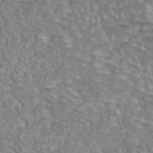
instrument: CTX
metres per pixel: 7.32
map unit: eAb
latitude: 44.3656
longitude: 105.2187
